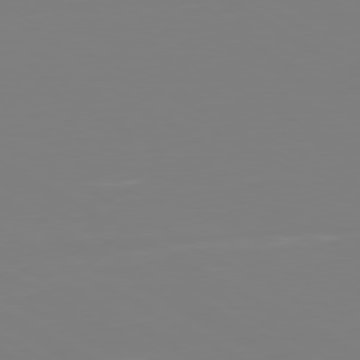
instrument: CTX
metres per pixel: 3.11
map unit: Ap
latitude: -80.2929
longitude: -59.7639
